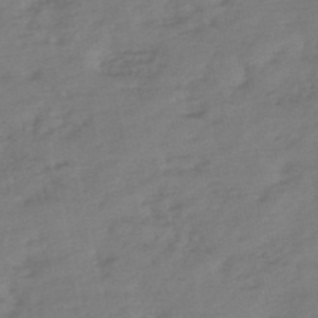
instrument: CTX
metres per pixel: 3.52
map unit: eHh
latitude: -51.1998
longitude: -24.7813
